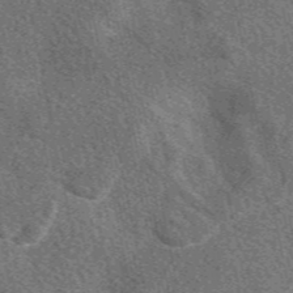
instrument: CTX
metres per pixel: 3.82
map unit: eAb
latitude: 48.1200
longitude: 119.5210
